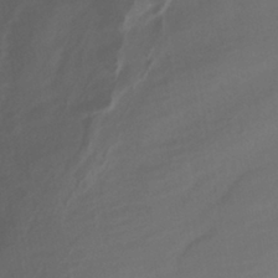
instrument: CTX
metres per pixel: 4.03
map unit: HNhu
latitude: -42.1794
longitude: 104.5007
